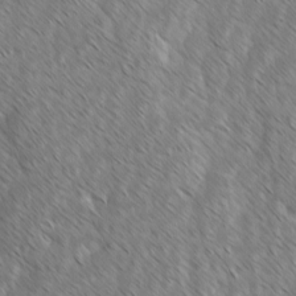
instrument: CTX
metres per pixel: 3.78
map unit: lAvf
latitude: -2.1794
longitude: -114.1010
